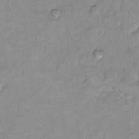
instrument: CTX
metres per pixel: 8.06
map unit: Hto
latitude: 7.7450
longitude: -36.1389
